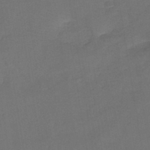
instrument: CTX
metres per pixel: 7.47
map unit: HNb
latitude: -44.1984
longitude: -39.2537
